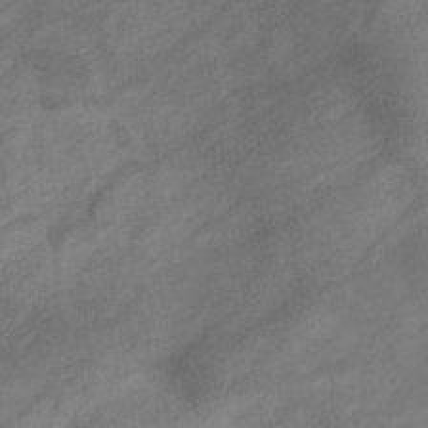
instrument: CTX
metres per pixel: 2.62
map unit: eHb
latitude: -32.9920
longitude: 71.9178
